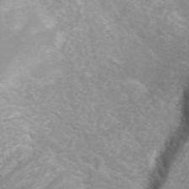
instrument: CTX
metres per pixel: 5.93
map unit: ANa
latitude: 44.4412
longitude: 24.3684
